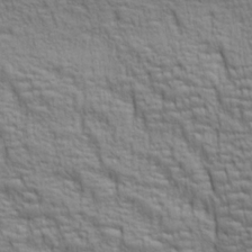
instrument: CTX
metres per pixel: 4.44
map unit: lAa
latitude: 7.0647
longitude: -115.8016
